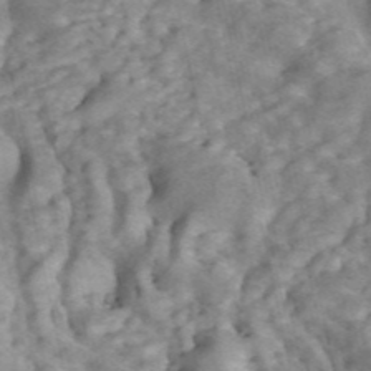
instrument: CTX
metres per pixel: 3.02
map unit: ANa
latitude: 46.1956
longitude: 24.9164
